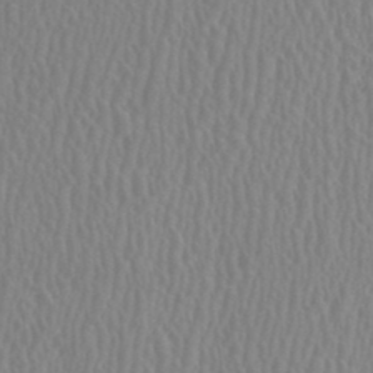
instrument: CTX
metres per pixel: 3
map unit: HNhu
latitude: 0.6868
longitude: -0.2711
